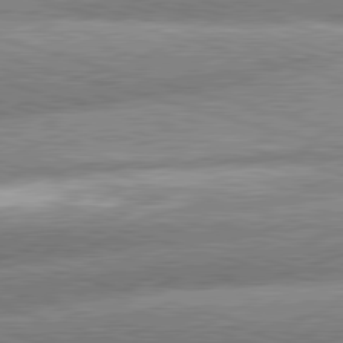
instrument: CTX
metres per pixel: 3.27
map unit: lApd
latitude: 81.4048
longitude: -163.1404
